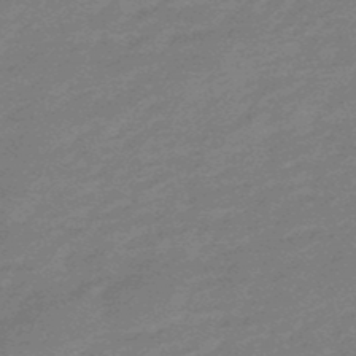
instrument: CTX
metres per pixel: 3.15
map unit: lHb
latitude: -48.8597
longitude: 82.1228
